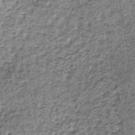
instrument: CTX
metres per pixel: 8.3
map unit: lHb
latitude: -38.5762
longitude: 64.0850
